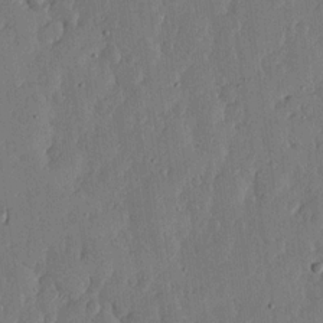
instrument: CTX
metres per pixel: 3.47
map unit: lHvf
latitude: 17.7450
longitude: -115.1970
